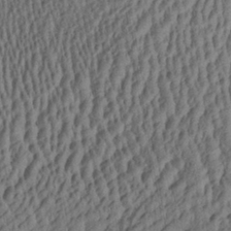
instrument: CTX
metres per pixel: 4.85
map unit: Aa
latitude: 28.5734
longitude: -137.6505
